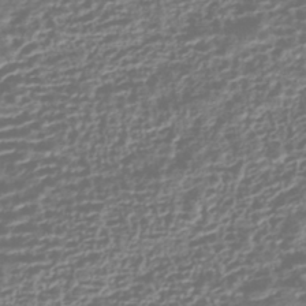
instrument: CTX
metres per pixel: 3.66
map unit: HNhu
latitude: -43.2753
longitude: 107.0109
